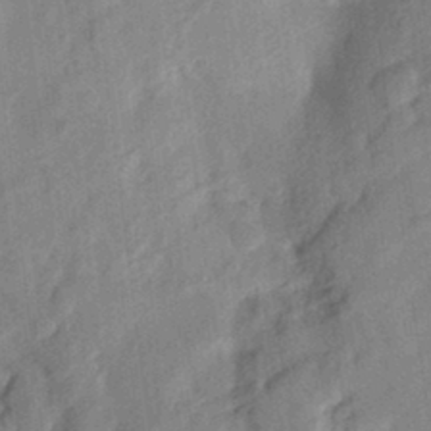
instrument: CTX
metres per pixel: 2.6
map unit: Aa
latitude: 23.7638
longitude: -150.7057
